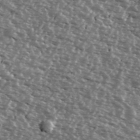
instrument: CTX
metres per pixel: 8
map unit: Ave
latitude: 39.2159
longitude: -112.2900
